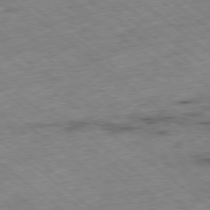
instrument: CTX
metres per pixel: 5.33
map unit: Ap
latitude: -78.9352
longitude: -48.4412
